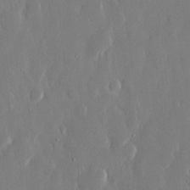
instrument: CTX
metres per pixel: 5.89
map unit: eHh
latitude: 13.4238
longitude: -71.2915
